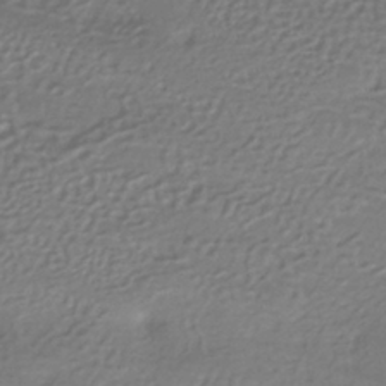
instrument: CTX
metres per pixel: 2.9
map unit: HNhu
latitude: -41.4832
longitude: 94.1605
